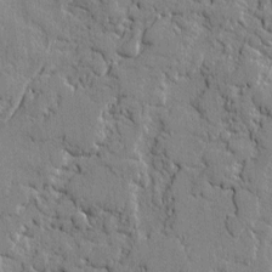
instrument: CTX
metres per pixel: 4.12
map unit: lAvf
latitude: -0.8408
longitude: -109.1403
